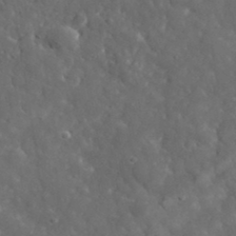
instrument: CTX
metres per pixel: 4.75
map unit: lHvf
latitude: 35.6505
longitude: -86.4412
